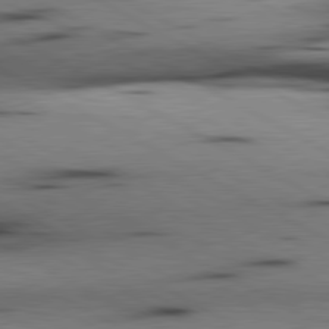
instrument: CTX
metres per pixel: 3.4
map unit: lApd
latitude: 80.5546
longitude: 157.2187
